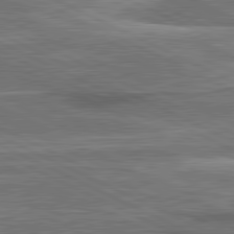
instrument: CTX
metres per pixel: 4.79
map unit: lApd
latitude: 81.2348
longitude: 140.8030
